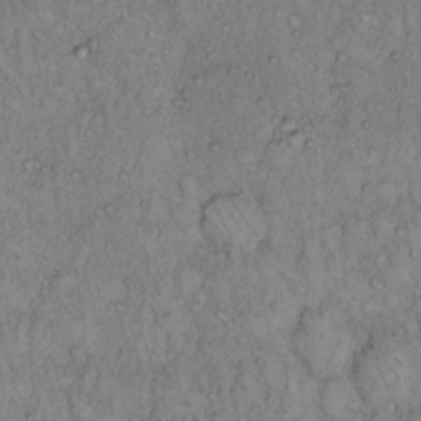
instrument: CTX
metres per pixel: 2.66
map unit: Hto
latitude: 13.5749
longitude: -56.9135
